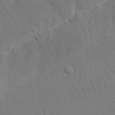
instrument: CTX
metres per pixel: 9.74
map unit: Ave
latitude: -8.2550
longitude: -120.7624
